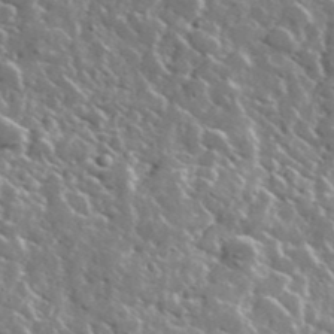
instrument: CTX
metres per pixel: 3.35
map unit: lHvf
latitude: 36.8002
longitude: -88.5735
